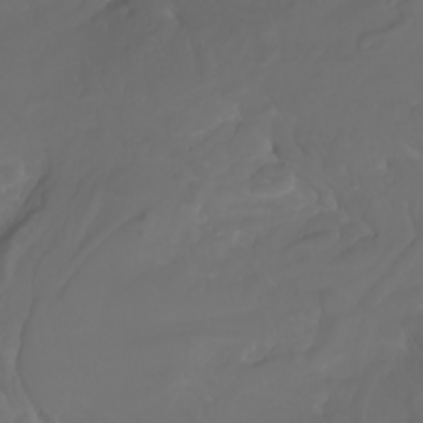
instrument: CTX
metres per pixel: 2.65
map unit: Nhu
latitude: -7.9178
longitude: -94.1956
